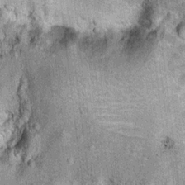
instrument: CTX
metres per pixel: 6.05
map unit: Ht
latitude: 10.5168
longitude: -38.8569
